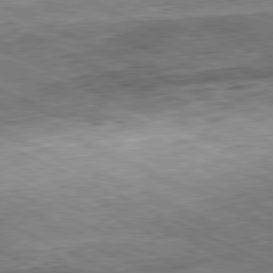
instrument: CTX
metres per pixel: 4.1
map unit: Hpe
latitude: -81.4644
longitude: 10.8408
